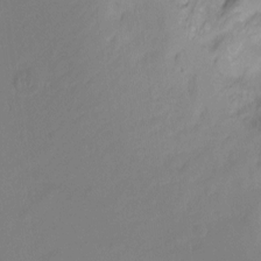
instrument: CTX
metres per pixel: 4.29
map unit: Hto
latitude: -10.8597
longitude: -40.2144
